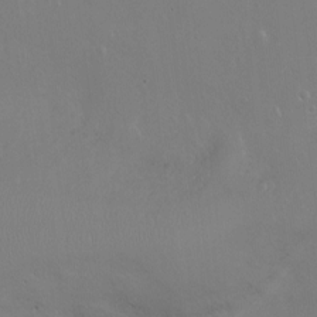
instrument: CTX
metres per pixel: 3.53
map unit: Ht
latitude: -15.4833
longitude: -41.1025
